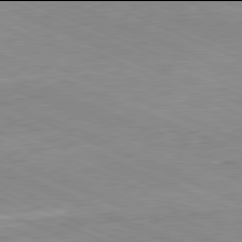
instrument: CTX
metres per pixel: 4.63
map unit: Hpe
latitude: -82.0094
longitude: 13.5966
